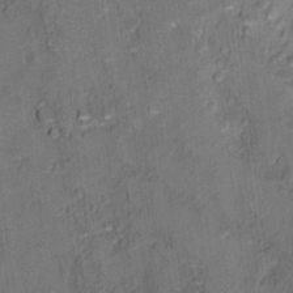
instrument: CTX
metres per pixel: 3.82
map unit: Ht
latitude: 11.4804
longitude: -32.8947
